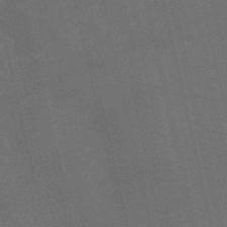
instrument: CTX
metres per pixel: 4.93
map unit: HNb
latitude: -52.7085
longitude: -41.1970
